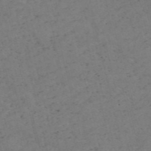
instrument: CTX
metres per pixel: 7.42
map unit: HNb
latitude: -54.8408
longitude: -47.4994
